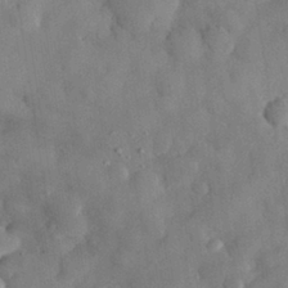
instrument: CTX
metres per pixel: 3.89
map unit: eHh
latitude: 30.1767
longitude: -72.8002
